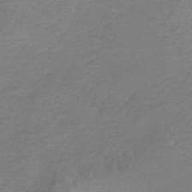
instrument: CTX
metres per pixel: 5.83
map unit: HNb
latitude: -35.4643
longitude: 56.5196
